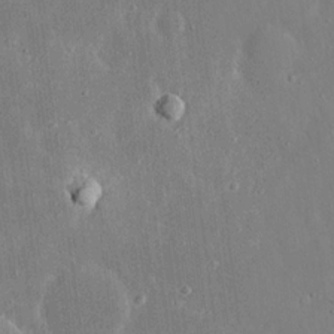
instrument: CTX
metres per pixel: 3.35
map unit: eHh
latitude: 16.5168
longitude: -71.1214
